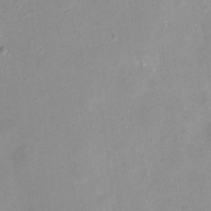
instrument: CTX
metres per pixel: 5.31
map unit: eHh
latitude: -4.9919
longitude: -77.5749
